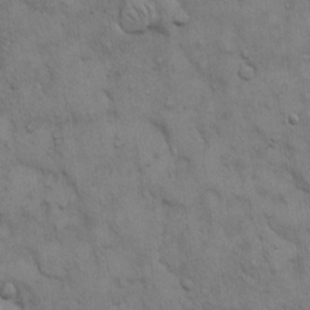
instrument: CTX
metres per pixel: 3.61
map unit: Hto
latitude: 12.9892
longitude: -60.4223
